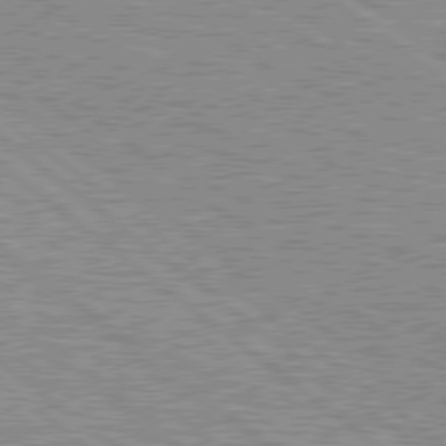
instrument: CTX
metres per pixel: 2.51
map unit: Hpe
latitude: 78.6113
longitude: -156.6301
